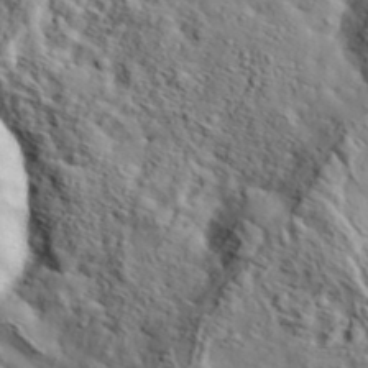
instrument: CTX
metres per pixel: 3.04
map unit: eHh
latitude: 37.2348
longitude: -80.7624
